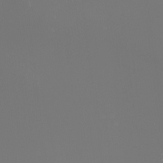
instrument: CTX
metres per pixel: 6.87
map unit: Nhu
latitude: -7.9745
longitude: -91.1781
